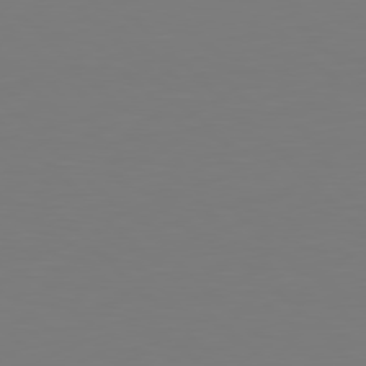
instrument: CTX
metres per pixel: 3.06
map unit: Hpe
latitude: 78.7813
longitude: -166.8569
